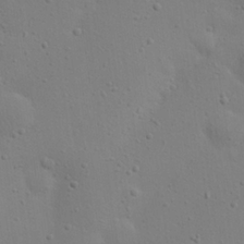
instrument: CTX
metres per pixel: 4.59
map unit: eHh
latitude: 24.3089
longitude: -69.5371
